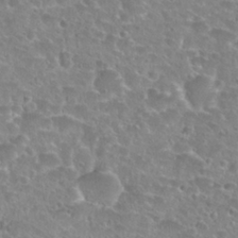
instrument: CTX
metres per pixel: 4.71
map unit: Hto
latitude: 27.3671
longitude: -50.9702
